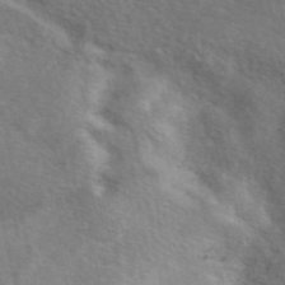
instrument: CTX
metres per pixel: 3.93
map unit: eAb
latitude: 48.6679
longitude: 119.5021
